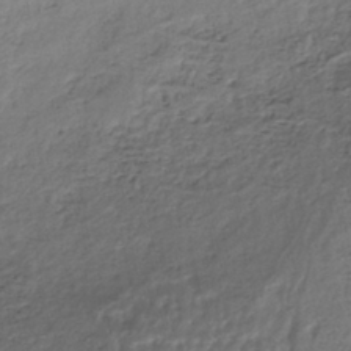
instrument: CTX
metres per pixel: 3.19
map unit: HNhu
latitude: -40.4062
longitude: 95.5399
